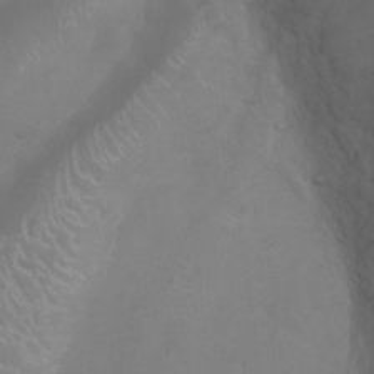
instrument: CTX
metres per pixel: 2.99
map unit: Ht
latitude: -7.5777
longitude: -20.8002
